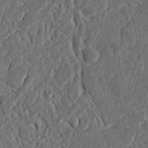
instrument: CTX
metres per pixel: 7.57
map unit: Nhu
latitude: 15.6316
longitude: -74.5735
